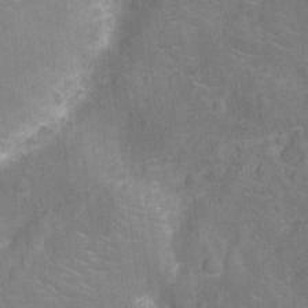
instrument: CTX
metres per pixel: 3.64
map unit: Ht
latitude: -12.7652
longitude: -25.1781
